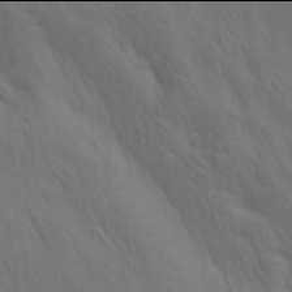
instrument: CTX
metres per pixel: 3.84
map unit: lAa
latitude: 21.9906
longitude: -138.3656
